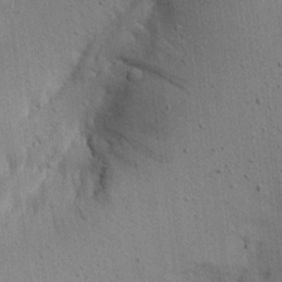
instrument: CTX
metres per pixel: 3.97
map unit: Aa
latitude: 22.1200
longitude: -144.3467
